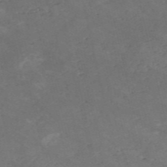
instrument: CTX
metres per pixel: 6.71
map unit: HNb
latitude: -56.1039
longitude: -45.4993
